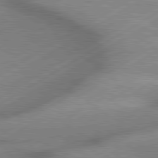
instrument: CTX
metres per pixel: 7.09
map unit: lApd
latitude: 80.0255
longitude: -118.5357
